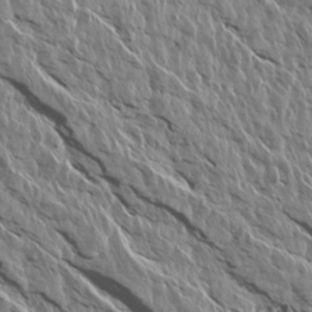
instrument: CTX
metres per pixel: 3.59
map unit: Aa
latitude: 14.1011
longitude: -141.6127
